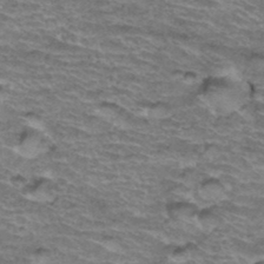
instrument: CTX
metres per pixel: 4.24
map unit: Hto
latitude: 37.8206
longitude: -43.2915
